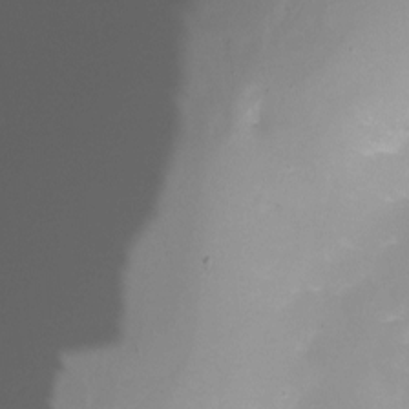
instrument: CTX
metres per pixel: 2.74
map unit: Nhu
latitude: -11.6722
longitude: -47.2159
